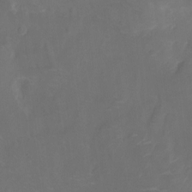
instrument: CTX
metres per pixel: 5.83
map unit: Nhu
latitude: -14.3873
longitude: -24.4223
